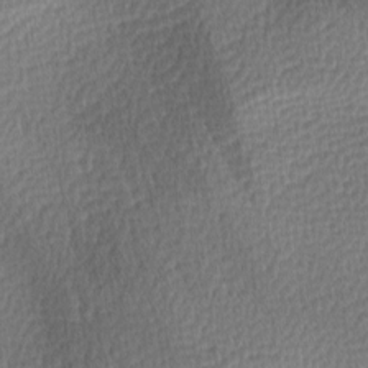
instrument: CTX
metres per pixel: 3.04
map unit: lAa
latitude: 0.4601
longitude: -116.0822
